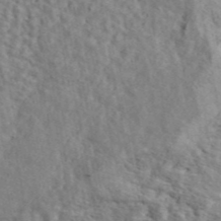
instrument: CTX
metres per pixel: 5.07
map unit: ANa
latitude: 44.6112
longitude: 47.8800
